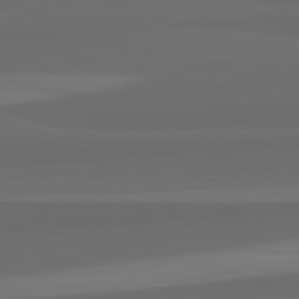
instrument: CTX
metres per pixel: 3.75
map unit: lApd
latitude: 82.7057
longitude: 159.7288
